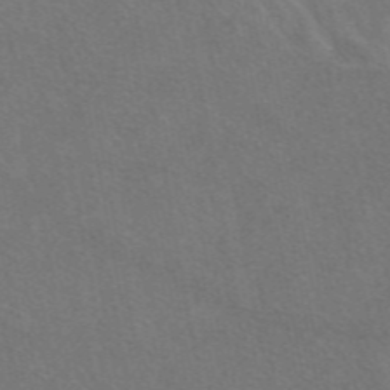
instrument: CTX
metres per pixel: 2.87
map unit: eAb
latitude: 48.1578
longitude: 119.3699
